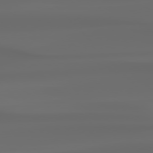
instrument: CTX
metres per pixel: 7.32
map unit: Hpe
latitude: 76.7435
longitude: -133.4993
